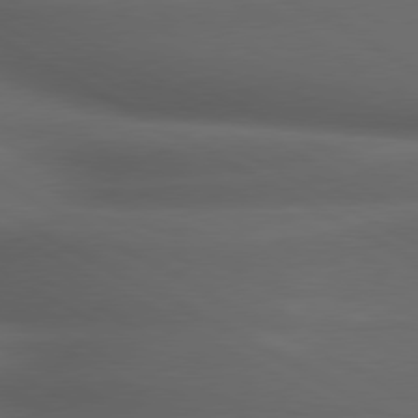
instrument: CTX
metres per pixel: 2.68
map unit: lApd
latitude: 79.3104
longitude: -119.0458
